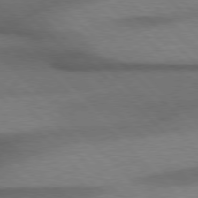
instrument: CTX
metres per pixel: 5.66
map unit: Hpe
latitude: 77.1970
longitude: -156.2522
